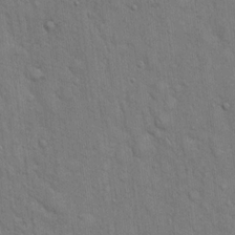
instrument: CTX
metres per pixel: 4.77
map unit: Hto
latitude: 15.5938
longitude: -56.2900
